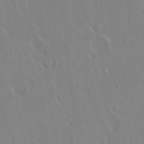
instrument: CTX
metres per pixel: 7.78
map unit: Hto
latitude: 18.0255
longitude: -58.0822
